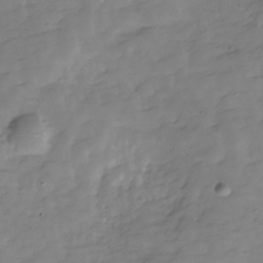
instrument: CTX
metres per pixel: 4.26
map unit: Hve
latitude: -29.3132
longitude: 91.7100
